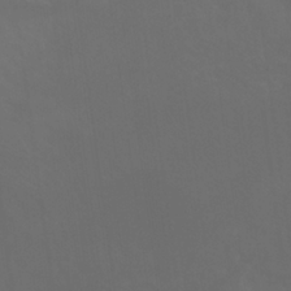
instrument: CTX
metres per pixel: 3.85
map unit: Nhu
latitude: 23.0647
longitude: -66.1955
